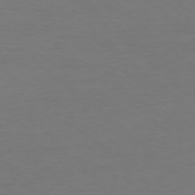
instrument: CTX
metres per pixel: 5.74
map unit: Ap
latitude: -78.1039
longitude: -69.8206
